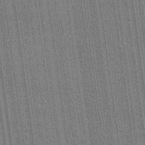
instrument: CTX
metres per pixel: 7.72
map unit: lHvf
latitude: 19.4048
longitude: 142.9352
